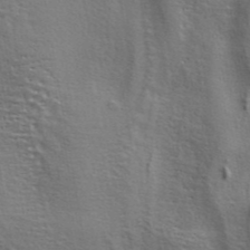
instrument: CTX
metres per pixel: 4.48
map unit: ANa
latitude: 41.8205
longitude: 54.7085
